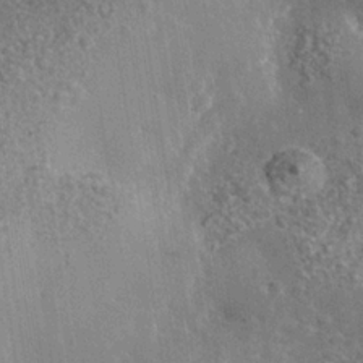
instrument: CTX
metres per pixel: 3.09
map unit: Nhe
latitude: -35.5210
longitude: -130.4790
